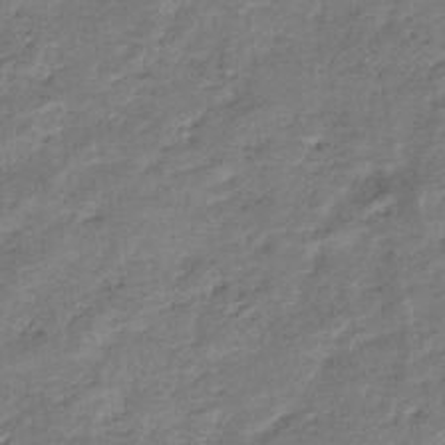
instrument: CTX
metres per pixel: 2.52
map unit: eHb
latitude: -36.5573
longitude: 77.3699
